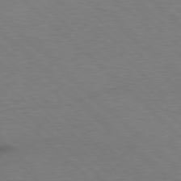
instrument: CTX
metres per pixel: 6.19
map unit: Hpe
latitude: 77.6694
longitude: -150.2333
